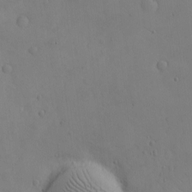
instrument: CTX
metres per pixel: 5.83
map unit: eHh
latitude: -8.9164
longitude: -67.0269
